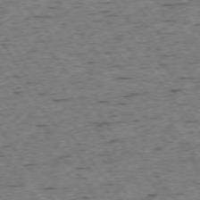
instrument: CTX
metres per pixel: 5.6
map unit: Ap
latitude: -74.4818
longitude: -87.5182
